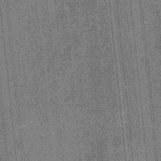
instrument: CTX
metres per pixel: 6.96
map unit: eHb
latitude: -32.4251
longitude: 73.7855
